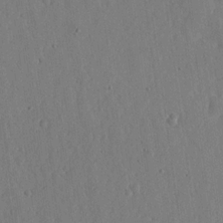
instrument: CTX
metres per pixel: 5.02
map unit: lHvf
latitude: 19.0647
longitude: -115.4048
